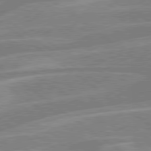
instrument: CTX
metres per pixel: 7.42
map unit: lApd
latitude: 79.4049
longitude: -121.3482
